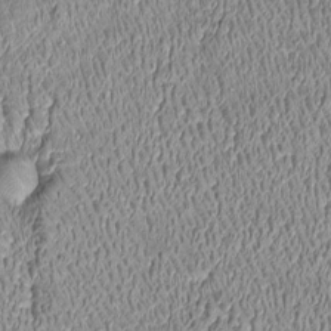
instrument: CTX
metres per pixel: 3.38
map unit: Htu
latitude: -6.5951
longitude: 157.0864
